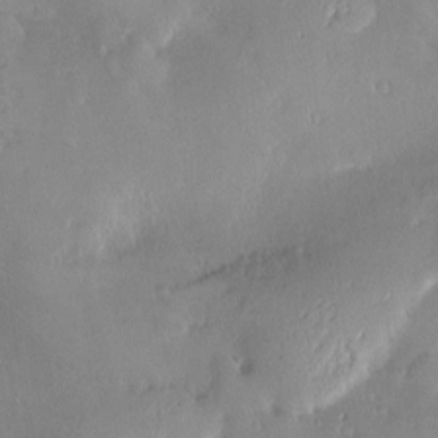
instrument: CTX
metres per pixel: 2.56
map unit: Nve
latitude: -8.7841
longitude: 173.0486
